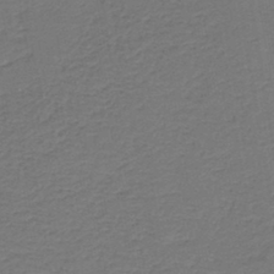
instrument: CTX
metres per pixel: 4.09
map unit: HNb
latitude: -43.4832
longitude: 49.7856
